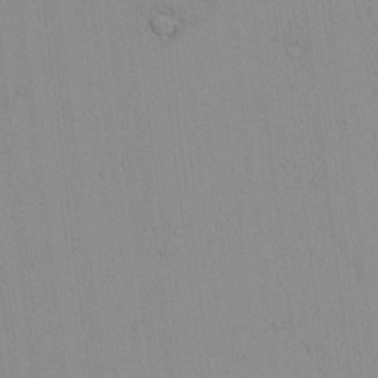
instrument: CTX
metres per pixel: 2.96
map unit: lAvf
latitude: 8.4412
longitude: 167.5210
